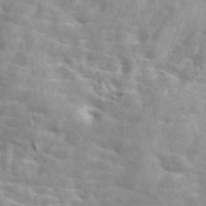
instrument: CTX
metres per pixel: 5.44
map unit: ANa
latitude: 46.3468
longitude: 26.1416
